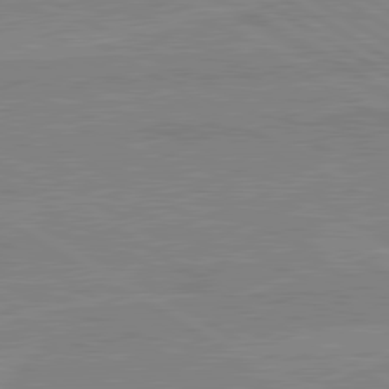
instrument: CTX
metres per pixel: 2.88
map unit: lApd
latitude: 80.3845
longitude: 122.9542
